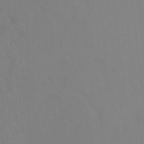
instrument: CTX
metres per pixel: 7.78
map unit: Ht
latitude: -15.5588
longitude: -43.3860
